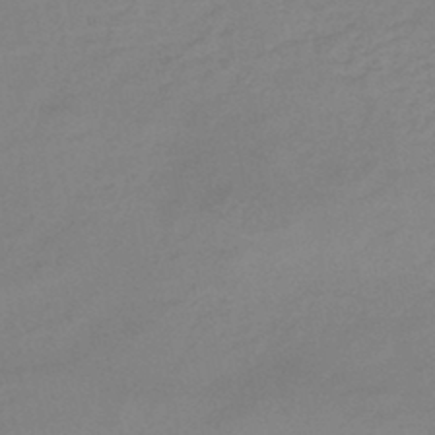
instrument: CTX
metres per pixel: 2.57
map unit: HNb
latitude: -45.8989
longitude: -35.4048
